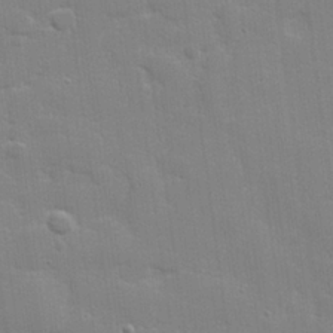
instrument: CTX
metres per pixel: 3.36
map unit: lHvf
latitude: 24.5545
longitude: 142.1605
